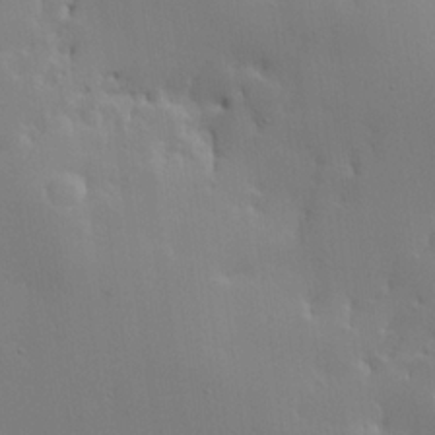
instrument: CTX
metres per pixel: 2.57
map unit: lHvf
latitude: 21.7828
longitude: 145.7478
